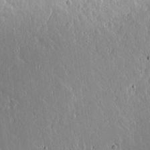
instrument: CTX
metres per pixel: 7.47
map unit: lAvf
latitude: 14.5357
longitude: -128.9702
